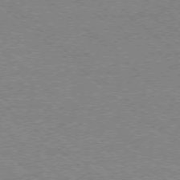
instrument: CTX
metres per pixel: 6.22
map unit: Ap
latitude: -77.8044
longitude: -83.8961
